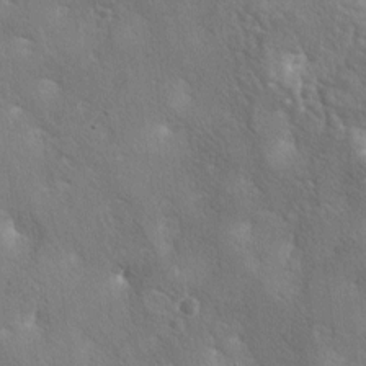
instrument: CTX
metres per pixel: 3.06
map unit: lAa
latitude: -6.1983
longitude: -125.3104
